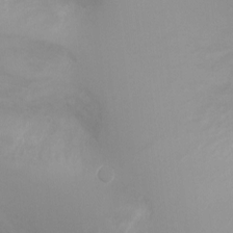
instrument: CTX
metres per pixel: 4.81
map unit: Ht
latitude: -5.3509
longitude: -24.6490
